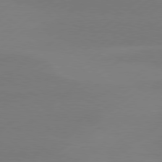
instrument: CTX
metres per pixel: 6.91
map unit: Hpe
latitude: 78.4412
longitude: -131.7450
